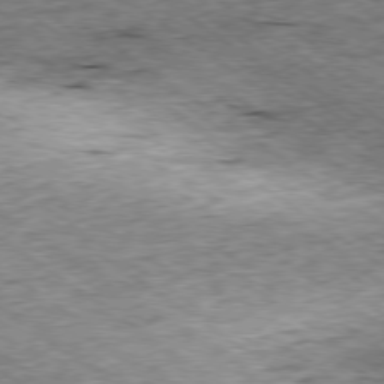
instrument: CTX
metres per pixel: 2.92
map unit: Ap
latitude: -79.1242
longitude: -85.2726
